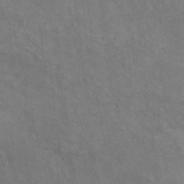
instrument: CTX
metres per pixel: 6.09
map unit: Ht
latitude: 10.7246
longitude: -39.4426
